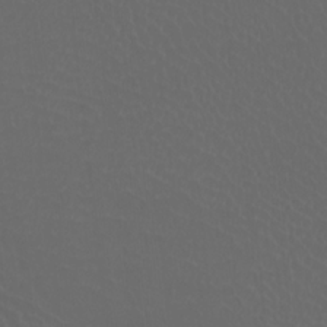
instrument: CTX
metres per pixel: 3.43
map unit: Htu
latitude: -11.5021
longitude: -73.0836
